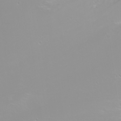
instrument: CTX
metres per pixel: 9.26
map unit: Nhu
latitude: -8.9353
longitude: -70.8758
